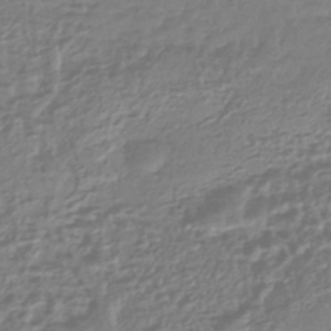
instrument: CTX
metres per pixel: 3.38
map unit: HNhu
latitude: -45.1053
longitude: 100.0661
